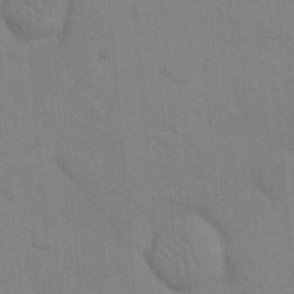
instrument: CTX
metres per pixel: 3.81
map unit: eHh
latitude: 18.5356
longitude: -63.9906
